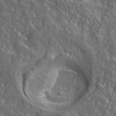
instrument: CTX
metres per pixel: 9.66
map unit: ANa
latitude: 40.2711
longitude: -89.5560
